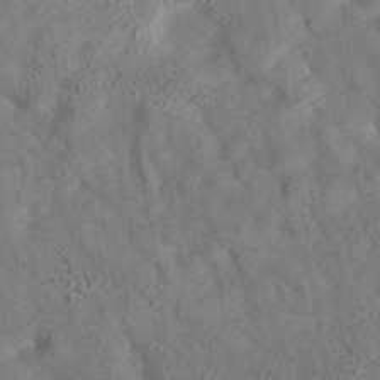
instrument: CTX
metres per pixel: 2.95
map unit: eAb
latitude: 35.3292
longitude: 109.0108
